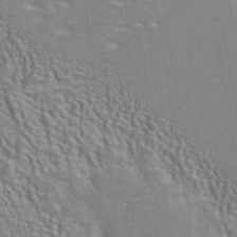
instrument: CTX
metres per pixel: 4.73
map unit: ANa
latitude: 40.8569
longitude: 29.3699
